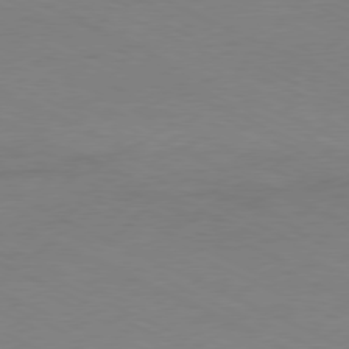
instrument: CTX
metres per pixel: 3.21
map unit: Ap
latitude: -77.9556
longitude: -73.6316
